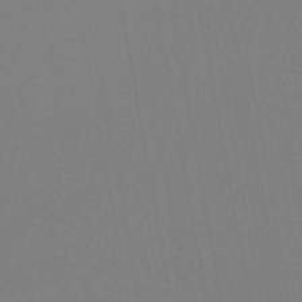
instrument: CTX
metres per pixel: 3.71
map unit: lHb
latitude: -45.2376
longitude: 77.3888
